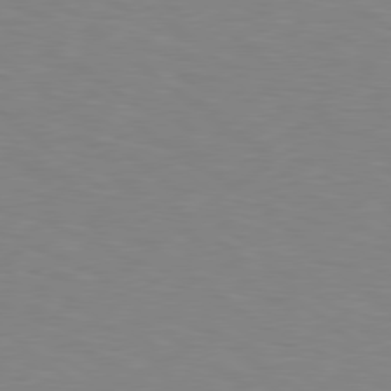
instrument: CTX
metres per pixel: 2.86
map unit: Hpe
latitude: 78.9325
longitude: -162.1956
